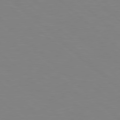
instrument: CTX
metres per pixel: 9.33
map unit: Hpe
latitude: 78.6869
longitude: -164.9325
